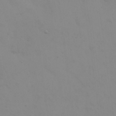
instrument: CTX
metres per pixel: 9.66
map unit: eHh
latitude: 23.6127
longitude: -65.6505
